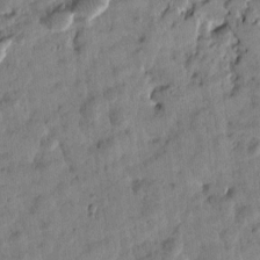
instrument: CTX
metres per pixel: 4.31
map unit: Htu
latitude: 2.0444
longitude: 178.6518
